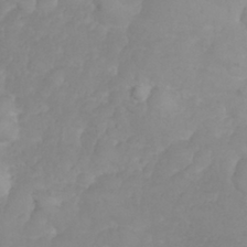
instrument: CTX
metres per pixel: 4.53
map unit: eHh
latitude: 31.4427
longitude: -65.4426
